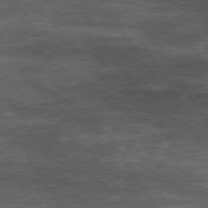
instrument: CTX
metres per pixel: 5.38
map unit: Hpe
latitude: 74.4790
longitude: -142.2523
